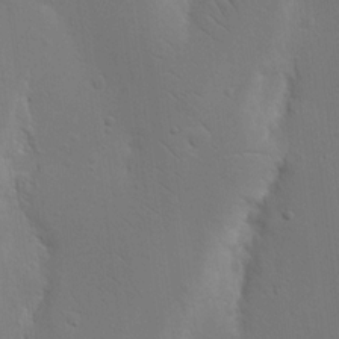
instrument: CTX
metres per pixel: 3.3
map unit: Nhu
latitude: 15.9339
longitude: -78.2712
